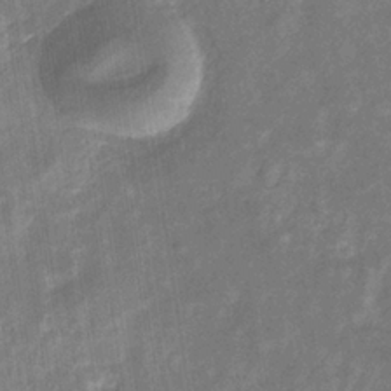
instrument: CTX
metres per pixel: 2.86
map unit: eHb
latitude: -34.8408
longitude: 74.7275
